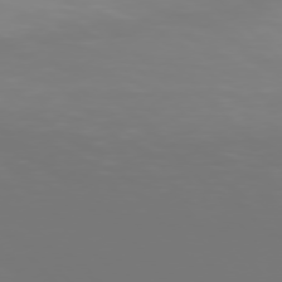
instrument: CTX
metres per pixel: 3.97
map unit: Hpe
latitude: 76.3845
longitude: -136.7058
